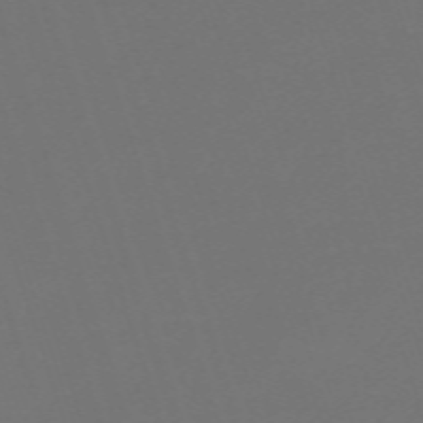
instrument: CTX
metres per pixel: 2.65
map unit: eHh
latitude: -63.5777
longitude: 51.5966
